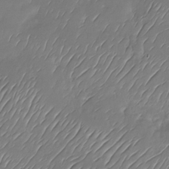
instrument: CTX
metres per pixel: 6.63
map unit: Nhu
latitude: -28.4629
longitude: -60.8569
